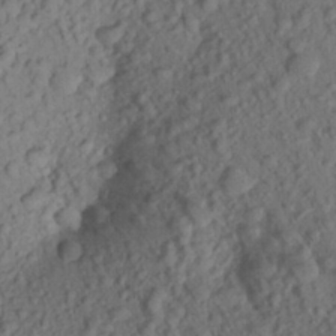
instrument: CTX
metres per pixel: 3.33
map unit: Aa
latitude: 22.4223
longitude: -147.8584
